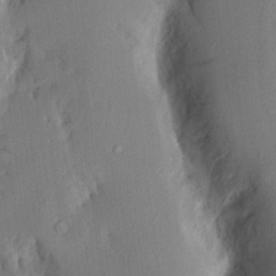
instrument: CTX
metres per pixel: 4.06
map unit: Aa
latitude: 15.8395
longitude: -148.4223
